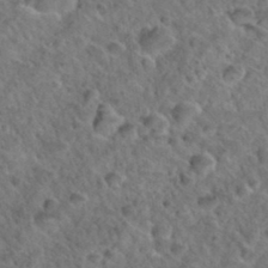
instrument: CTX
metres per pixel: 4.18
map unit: Hto
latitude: 35.2159
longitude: -49.6505
